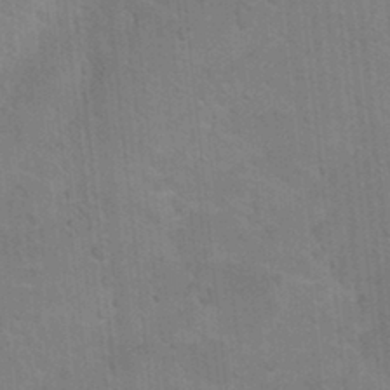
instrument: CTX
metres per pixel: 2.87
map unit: Hto
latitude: 12.7624
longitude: -36.1578
